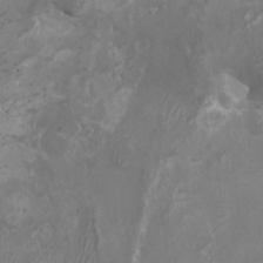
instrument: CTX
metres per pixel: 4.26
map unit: HNhu
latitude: 2.8380
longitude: -2.4790
